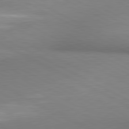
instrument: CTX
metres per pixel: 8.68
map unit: lApd
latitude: 80.9136
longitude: 162.5196
